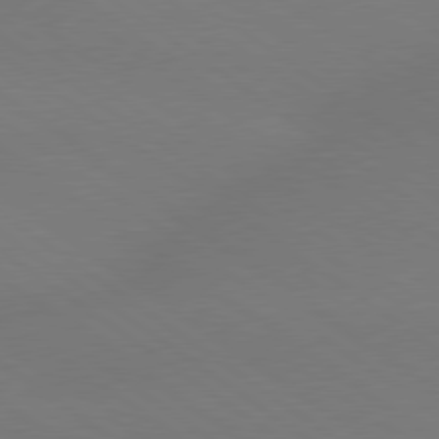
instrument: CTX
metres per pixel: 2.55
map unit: lApd
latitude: 79.2537
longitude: -151.4993
